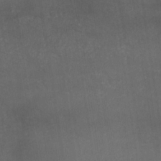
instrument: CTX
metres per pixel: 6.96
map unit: lHb
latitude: -34.5196
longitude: 64.6897
